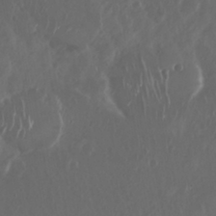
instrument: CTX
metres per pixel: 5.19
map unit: Nhu
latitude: 29.5938
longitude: -58.2712
